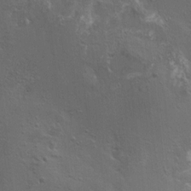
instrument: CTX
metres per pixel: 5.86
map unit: HNhu
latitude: 7.5749
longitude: -0.5923
